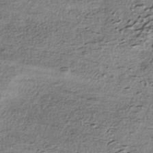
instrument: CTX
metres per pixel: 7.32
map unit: HNhu
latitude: -39.6533
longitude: 107.4833
